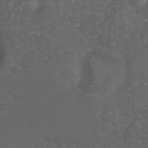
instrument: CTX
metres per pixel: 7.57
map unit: Hto
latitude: -8.8597
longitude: -42.7435
